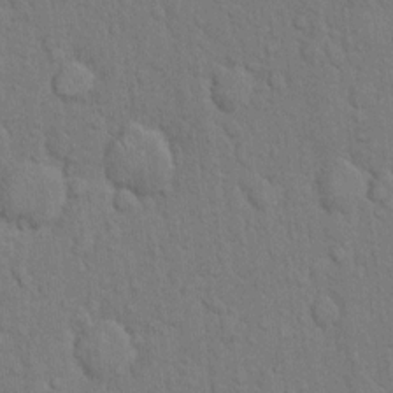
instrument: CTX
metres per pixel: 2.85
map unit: Hto
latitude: 10.3278
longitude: -61.4615
